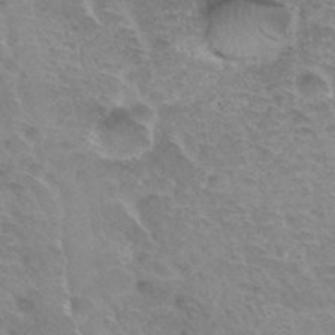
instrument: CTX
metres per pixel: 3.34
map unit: Hto
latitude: 33.5749
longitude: -44.8569
